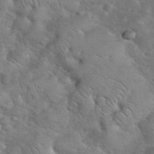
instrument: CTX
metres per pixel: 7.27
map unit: eHh
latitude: 37.6694
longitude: -64.1200
